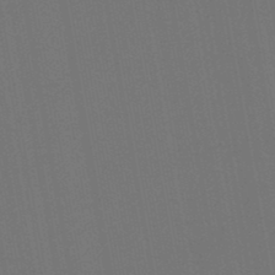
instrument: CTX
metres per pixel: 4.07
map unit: lHb
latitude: -47.4265
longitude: 73.3132
